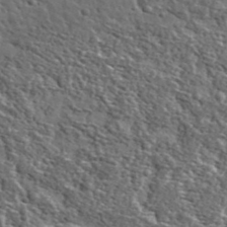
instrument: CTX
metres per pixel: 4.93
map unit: lHvf
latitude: 37.0648
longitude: -88.5735
